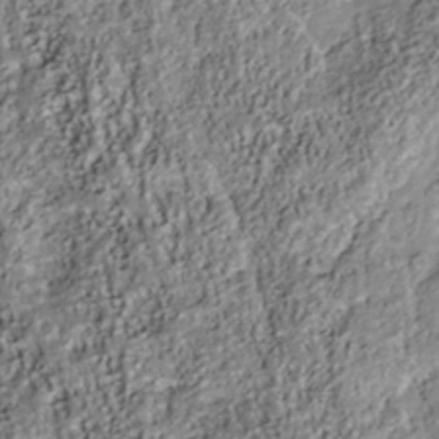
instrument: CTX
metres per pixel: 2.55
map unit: Nhu
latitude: -41.3698
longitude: -84.0255
